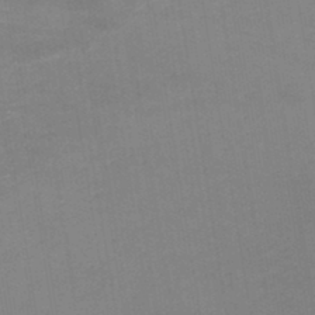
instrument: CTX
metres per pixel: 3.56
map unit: HNb
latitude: -44.9164
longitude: -45.4048
